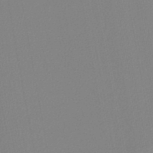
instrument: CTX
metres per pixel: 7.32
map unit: lHb
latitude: -45.7100
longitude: 74.7086
